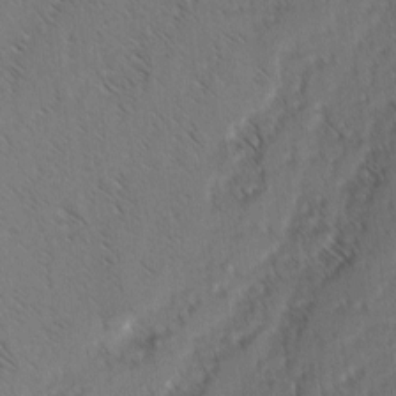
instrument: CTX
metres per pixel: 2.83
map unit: lAvf
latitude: -3.5966
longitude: -114.4223
